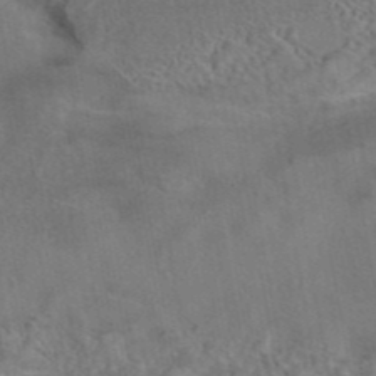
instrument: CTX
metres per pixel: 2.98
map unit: eAb
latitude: 43.1214
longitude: 104.1605
